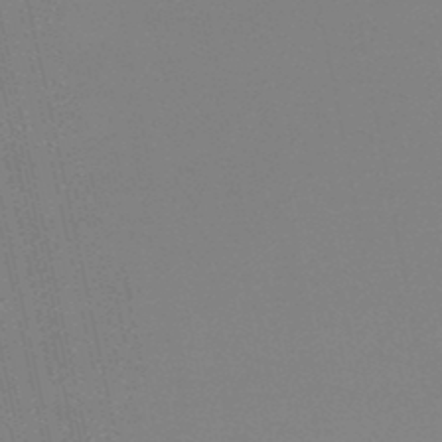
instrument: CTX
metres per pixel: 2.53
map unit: lHb
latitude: -48.2740
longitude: 69.3320
